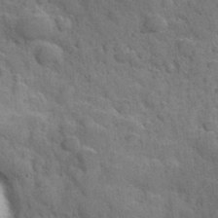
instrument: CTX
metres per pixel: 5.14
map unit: Hve
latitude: 31.7072
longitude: 151.4832
